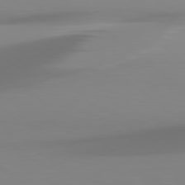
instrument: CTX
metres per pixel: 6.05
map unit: Hpe
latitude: 78.7624
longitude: -142.3845
